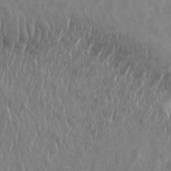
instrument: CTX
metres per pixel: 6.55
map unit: eHh
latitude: 33.7828
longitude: -132.8380
